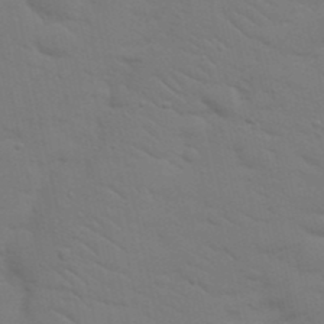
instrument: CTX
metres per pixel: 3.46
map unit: Nhu
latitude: 23.9906
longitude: -73.2537
